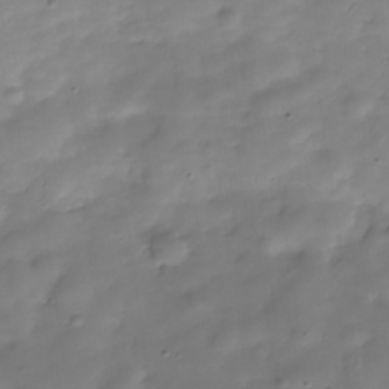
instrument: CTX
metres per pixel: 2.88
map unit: Hve
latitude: -30.4062
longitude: 93.9556
